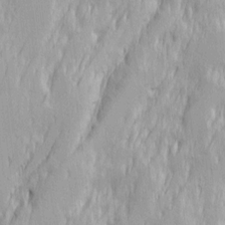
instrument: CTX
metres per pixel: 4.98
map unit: Ave
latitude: 14.1767
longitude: -131.8584
